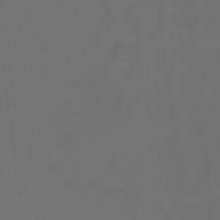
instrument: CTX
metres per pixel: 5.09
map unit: Hto
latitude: 0.3089
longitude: -33.5560
